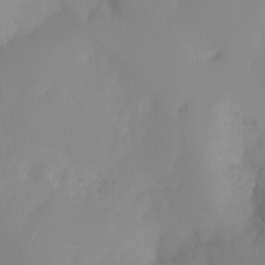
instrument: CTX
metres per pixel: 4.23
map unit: Ht
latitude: -17.2376
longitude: -46.6302
